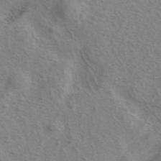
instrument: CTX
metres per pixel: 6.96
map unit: eAb
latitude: 41.5560
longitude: 104.9164
